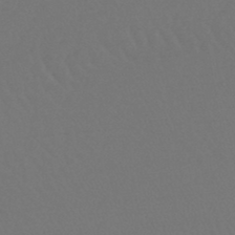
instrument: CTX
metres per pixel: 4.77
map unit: lHb
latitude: -45.0486
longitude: 69.3509
